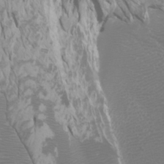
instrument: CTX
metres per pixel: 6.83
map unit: Htu
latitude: -5.4076
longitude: -74.0444
